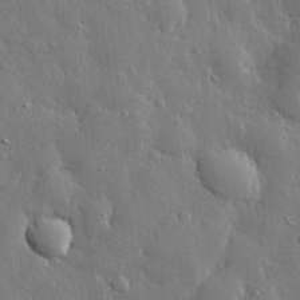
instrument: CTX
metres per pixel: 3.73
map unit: eHh
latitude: 29.1592
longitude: -79.8206
